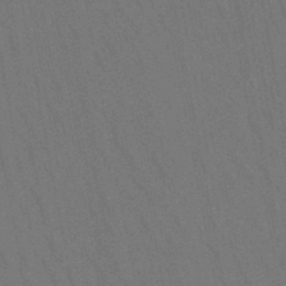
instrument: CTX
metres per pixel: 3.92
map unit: lHb
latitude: -47.8800
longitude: 69.7477
